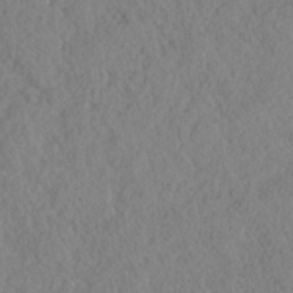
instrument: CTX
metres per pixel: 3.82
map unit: HNhu
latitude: -36.4629
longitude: 32.8408
